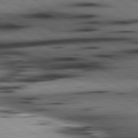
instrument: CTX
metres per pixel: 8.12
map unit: lApd
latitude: 80.5357
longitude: 158.3495
